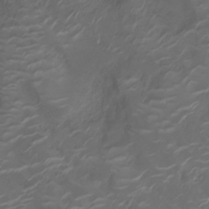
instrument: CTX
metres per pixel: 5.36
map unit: Ht
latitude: -10.0283
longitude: -18.9891
